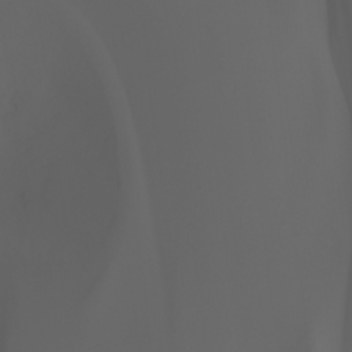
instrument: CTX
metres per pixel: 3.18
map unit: Ht
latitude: -3.6721
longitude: -61.1214
